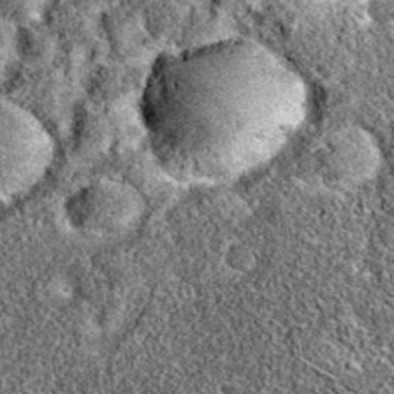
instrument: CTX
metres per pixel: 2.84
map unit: eAb
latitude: 36.2522
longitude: 111.0109
